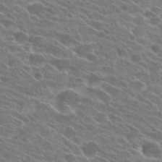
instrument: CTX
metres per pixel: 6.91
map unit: Hto
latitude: 25.4048
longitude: -41.3481
